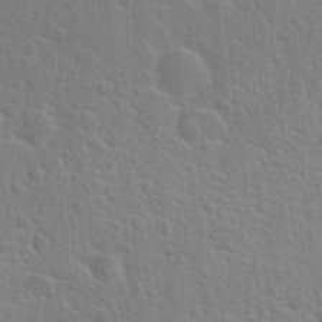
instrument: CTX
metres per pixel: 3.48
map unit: Hto
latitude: 22.1956
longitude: -47.4049
